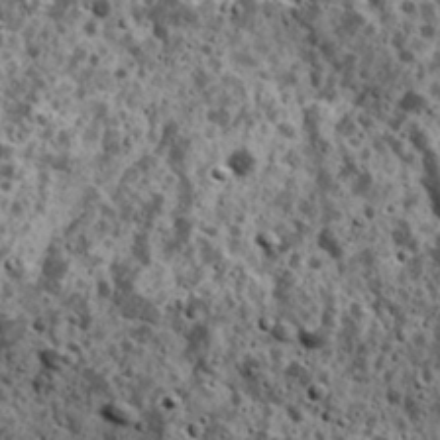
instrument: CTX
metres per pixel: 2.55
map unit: Ave
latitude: 18.2144
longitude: -134.6679
